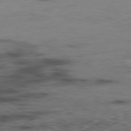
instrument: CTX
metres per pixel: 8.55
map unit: Hpe
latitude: -78.3117
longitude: 15.8045
